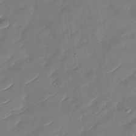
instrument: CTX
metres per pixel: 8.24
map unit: Nhu
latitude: -29.3888
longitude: -73.1970
